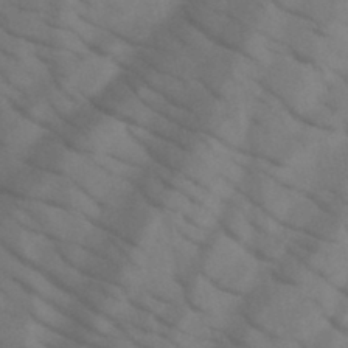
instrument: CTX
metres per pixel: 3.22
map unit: HNb
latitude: -44.9164
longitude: -41.1025
